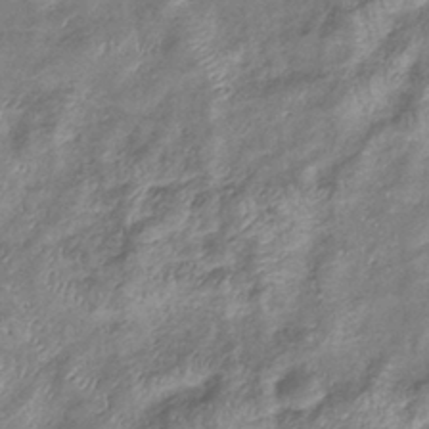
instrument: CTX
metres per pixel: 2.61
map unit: eHb
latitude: -37.4076
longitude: 76.1228
